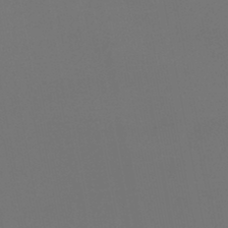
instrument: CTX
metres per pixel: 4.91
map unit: HNb
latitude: -45.9367
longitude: 56.5762
